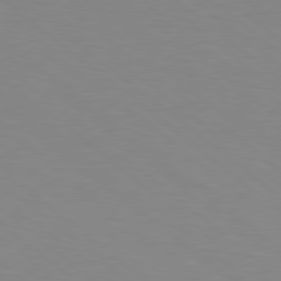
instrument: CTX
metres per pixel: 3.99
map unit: lApd
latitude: 78.9136
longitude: -176.7624
